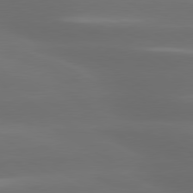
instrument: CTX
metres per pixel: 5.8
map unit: lApd
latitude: 80.3845
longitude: -138.7624
